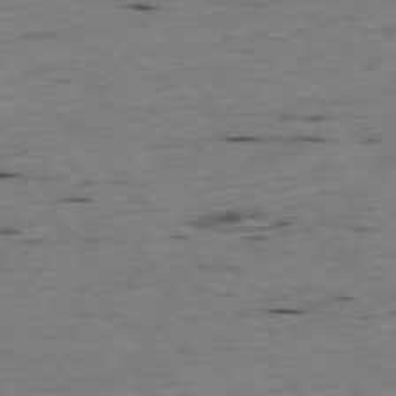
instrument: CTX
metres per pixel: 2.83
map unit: Ap
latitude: -76.7652
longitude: -90.1956
